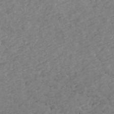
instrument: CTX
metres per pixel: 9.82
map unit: ANa
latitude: 44.7057
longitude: 24.7274
